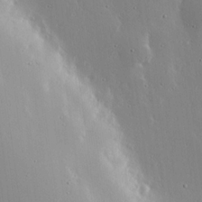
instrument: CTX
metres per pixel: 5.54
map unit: lHvf
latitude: 18.3656
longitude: -117.3293
